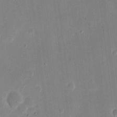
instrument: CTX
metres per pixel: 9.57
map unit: eHh
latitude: 10.6113
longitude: -68.8569
